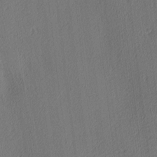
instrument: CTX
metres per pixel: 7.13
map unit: Ave
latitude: 3.8961
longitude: -114.1199
